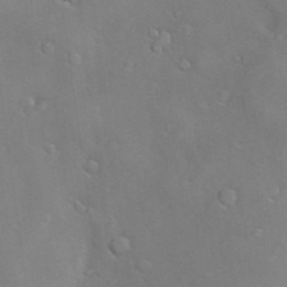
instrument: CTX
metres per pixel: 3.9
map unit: Hve
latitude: -10.3495
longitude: 175.1242
